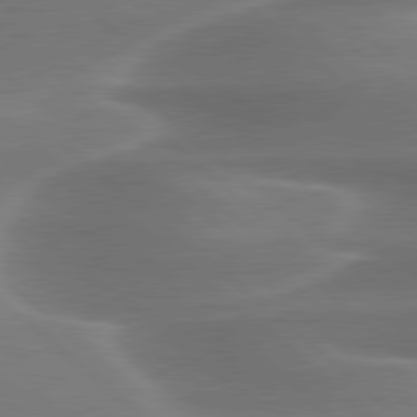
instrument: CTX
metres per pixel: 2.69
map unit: lApd
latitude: 79.6127
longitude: -116.8569
